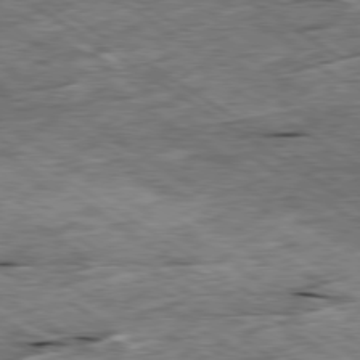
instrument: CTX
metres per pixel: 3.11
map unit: Ap
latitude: -79.6910
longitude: -86.9136
